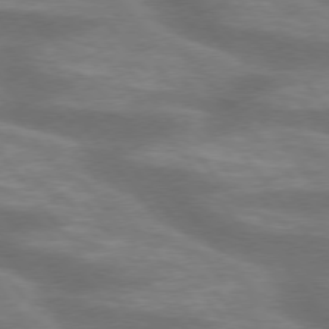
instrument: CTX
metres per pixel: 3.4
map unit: lApd
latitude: 75.3293
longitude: -57.6127
